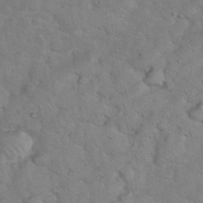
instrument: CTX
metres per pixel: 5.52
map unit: eHh
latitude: 37.4049
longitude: -66.2711
